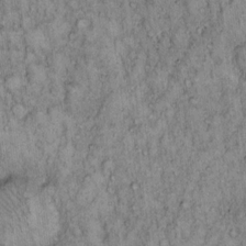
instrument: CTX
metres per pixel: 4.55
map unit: Hto
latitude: 13.9339
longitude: -57.3859
